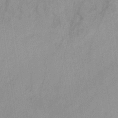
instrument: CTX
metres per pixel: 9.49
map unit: HNb
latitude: -31.1998
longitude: 63.5777
